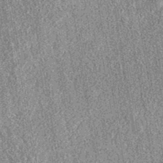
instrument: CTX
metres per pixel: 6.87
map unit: eAb
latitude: 38.4223
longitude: 108.8786
